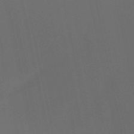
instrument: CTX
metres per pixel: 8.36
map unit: eHb
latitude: -50.9920
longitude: 70.1795
